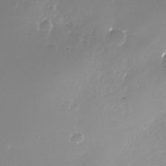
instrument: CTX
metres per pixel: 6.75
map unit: Nhe
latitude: -34.4629
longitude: -89.1215
